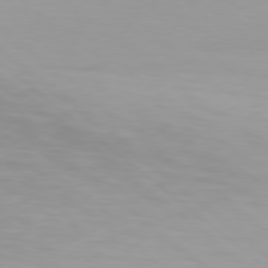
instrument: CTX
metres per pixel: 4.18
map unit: Hpe
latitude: 77.9339
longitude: -134.1011
